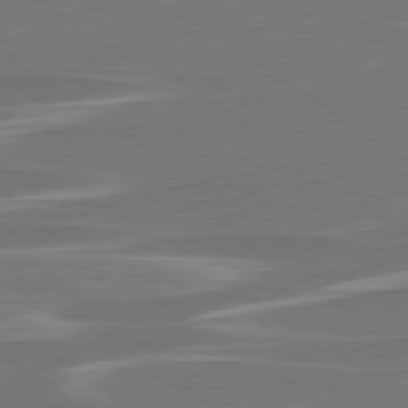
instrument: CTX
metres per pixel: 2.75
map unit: lApd
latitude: 79.1403
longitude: -94.8191
